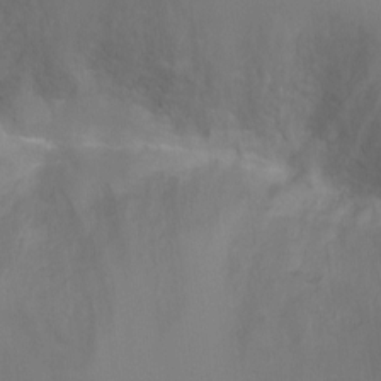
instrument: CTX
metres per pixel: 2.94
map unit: Ht
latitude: -5.1431
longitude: -28.5168
